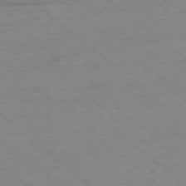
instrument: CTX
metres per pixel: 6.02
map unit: Ap
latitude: -77.7289
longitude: -96.5168
